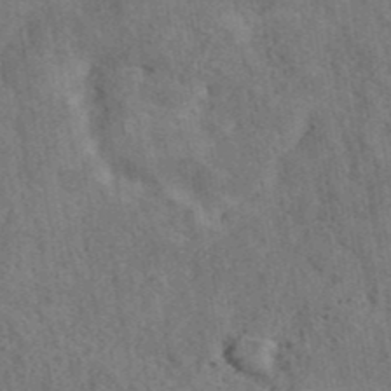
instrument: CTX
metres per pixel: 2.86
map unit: ANa
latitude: 41.5938
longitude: 14.0472
